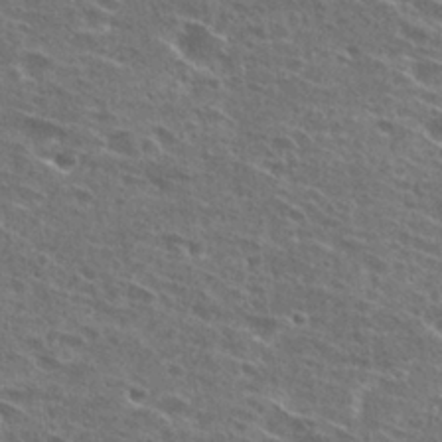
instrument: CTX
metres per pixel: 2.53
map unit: Hto
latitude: 27.0081
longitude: -45.7827
